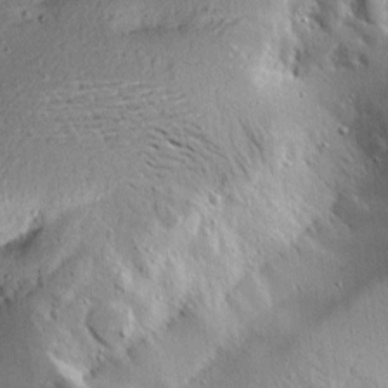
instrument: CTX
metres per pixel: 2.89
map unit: Ave
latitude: 13.5749
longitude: -138.4412
